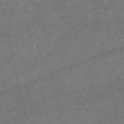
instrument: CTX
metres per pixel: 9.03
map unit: HNb
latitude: -52.7652
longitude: -40.3278
